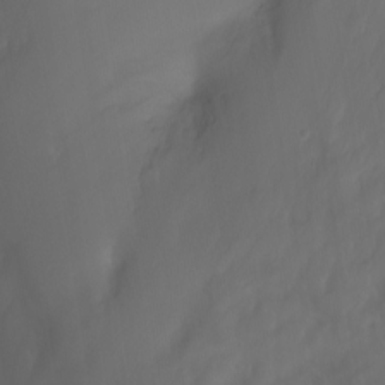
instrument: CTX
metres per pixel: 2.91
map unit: Nhu
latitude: -11.4077
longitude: -65.9717
